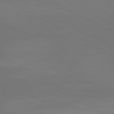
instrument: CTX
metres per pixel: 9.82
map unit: lApd
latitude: 80.5735
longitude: 140.1228
